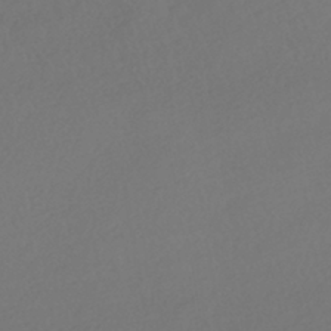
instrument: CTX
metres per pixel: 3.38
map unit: HNhu
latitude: -41.4265
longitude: 97.4832
